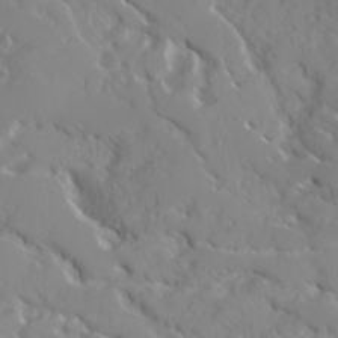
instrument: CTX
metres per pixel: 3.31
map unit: Ave
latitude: 17.0647
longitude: -129.3670
